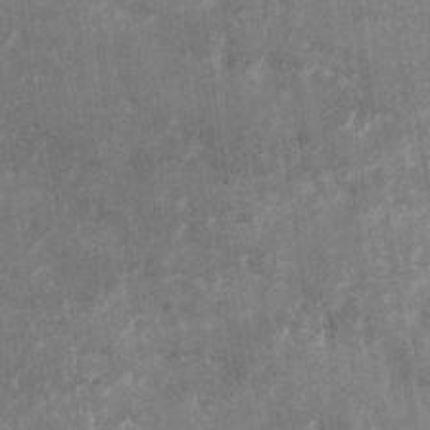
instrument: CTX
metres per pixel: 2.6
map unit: Nhu
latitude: -28.0850
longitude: -75.1781
